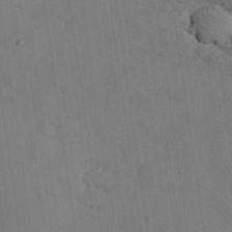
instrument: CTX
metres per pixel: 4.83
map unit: eHh
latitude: 25.2159
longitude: -77.7638
